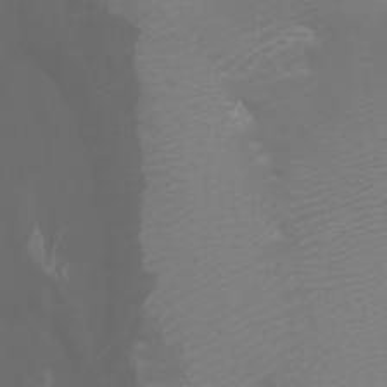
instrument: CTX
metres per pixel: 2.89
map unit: Htu
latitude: -0.8975
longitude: -75.5938
